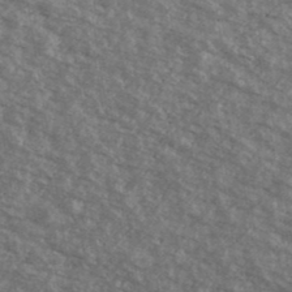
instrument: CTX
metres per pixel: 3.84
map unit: Ave
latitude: 40.3656
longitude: -109.2914
